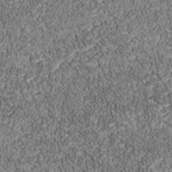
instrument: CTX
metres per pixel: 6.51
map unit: Nhu
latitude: -39.1242
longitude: -84.0633
